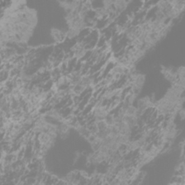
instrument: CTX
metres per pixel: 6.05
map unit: Htu
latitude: -6.3117
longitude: -73.9906
